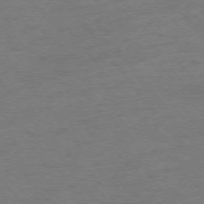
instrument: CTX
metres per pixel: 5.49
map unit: Ap
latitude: -74.8408
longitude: -72.5735
